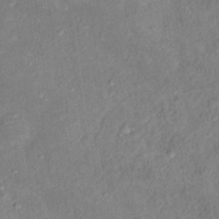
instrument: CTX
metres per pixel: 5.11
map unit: Ht
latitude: 13.9528
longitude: -39.1970
